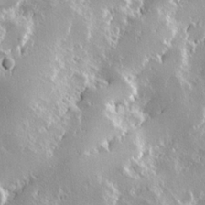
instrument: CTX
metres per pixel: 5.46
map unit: Hve
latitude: 23.9906
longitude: 146.1417
